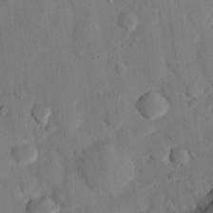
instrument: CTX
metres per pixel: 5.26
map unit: eHh
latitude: 26.6113
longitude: -79.4805
